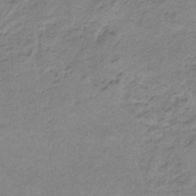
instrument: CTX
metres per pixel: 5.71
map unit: HNb
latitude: -34.0661
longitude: 58.7085
